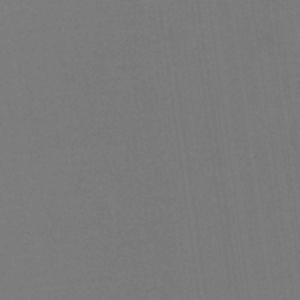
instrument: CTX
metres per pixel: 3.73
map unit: HNb
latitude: -35.4643
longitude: 54.6330
